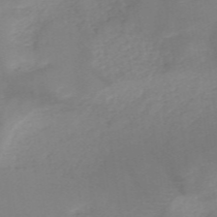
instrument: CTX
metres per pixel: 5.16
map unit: HNb
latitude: -50.0472
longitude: -45.4804
